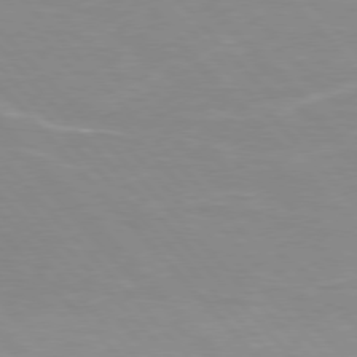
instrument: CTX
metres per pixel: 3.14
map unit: Hpe
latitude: 76.1011
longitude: -155.6316
